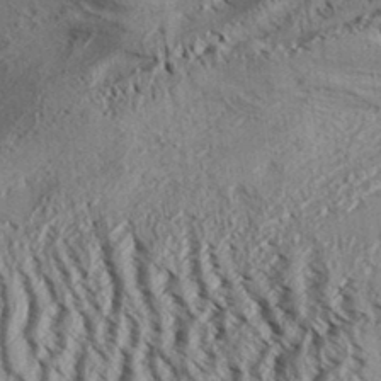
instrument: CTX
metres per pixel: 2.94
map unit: Aa
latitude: 32.6868
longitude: -137.2159
